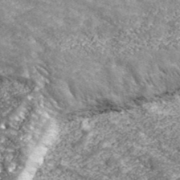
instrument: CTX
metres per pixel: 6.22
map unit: eHh
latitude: 42.8191
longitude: -90.3656
